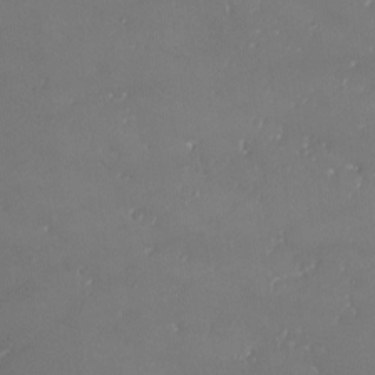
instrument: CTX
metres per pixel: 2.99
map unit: eHh
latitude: -4.3306
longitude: 19.8611
